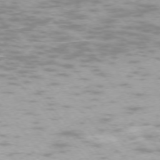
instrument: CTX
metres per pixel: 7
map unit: Ap
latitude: -74.3873
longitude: -73.6694
